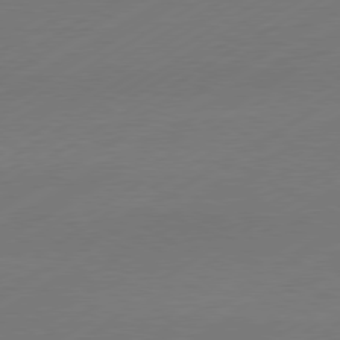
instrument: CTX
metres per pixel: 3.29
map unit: Hpe
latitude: -80.7463
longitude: 14.7086
